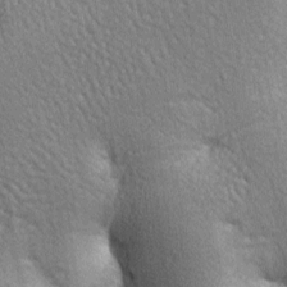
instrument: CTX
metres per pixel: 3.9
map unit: lAa
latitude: -7.9556
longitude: -126.0822
